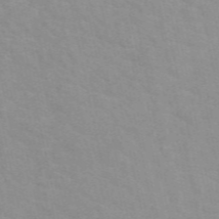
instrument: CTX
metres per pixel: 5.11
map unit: eAb
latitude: 50.3089
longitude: 111.4832
